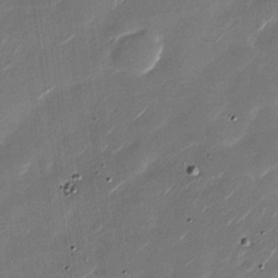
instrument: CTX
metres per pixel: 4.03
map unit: Nhu
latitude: -28.8219
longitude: -75.4426
